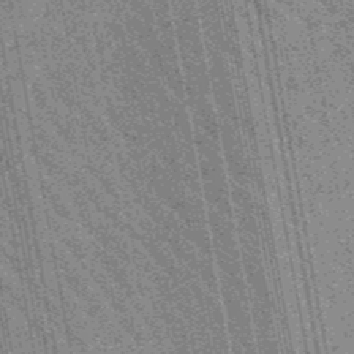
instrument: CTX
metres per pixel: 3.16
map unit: lHb
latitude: -48.3118
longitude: 73.8989
